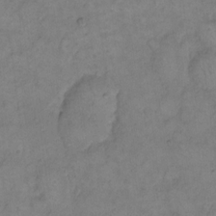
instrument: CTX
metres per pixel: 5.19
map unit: eHh
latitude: 14.1578
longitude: -65.7827
